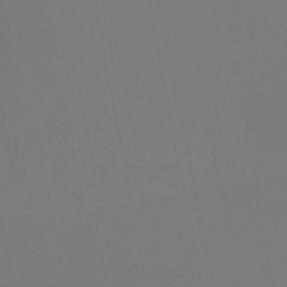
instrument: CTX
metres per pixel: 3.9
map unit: HNb
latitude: -48.8219
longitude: -44.4790
